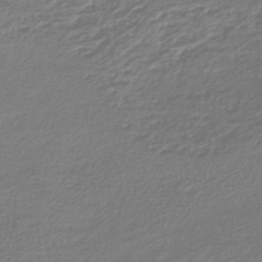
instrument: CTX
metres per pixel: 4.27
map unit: lHb
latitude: -43.5399
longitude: 69.6910
